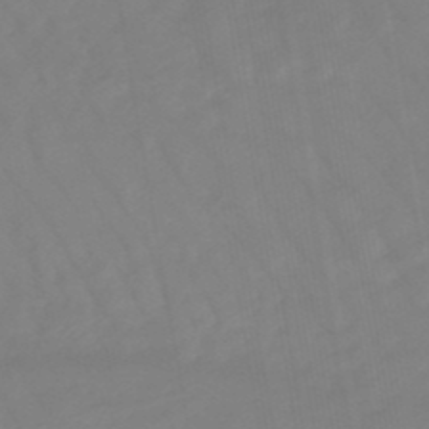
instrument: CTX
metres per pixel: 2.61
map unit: eHb
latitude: -49.0487
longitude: 84.2739
